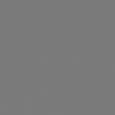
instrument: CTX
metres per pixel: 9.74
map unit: Hpe
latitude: 78.6302
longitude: -163.3860
